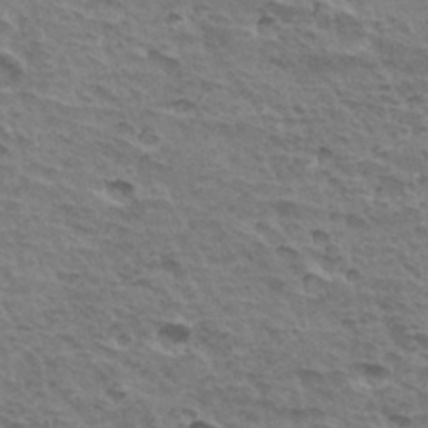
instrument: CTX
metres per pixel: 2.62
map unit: Hto
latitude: 35.0836
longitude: -43.8583
